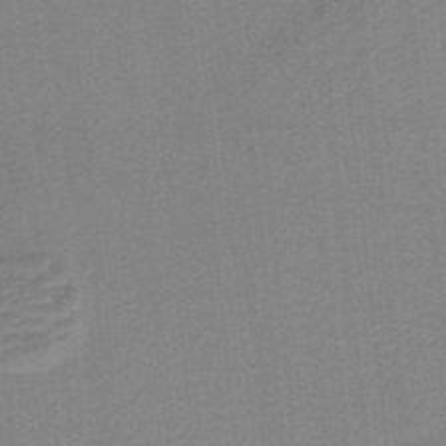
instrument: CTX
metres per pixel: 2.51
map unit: lHb
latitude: -40.1606
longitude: 54.4062
